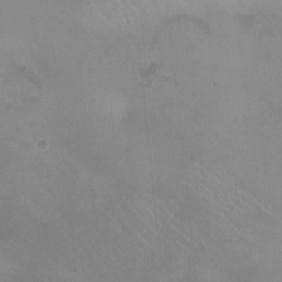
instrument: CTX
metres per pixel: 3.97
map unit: Nhu
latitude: -11.9745
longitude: -41.4048
